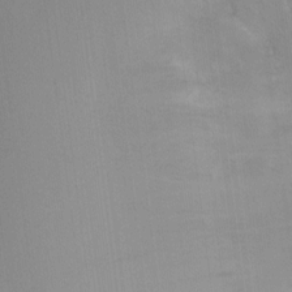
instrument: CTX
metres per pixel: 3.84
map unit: Hto
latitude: -13.4266
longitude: -42.3656
